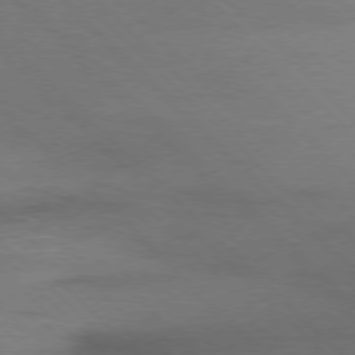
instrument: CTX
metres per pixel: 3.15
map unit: Ap
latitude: -77.7289
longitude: -69.2348
